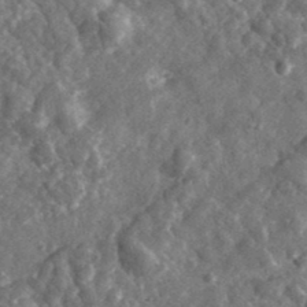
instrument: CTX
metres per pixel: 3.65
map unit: lHvf
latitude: 35.9528
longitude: -87.5938
